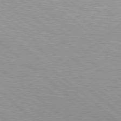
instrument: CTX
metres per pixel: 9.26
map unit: Hpe
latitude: 78.5168
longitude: -140.4790
